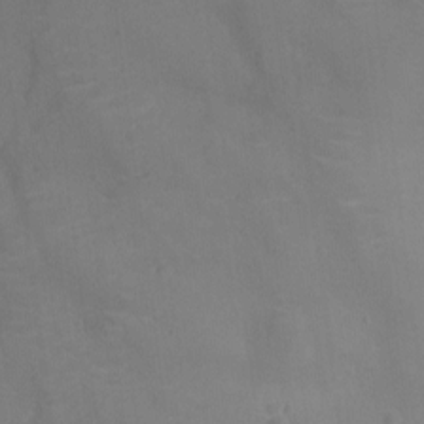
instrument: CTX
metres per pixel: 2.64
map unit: Nhu
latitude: -11.3699
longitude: -21.4427
